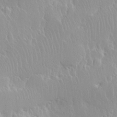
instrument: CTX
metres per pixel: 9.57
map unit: Nhe
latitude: -2.2550
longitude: -59.4049
